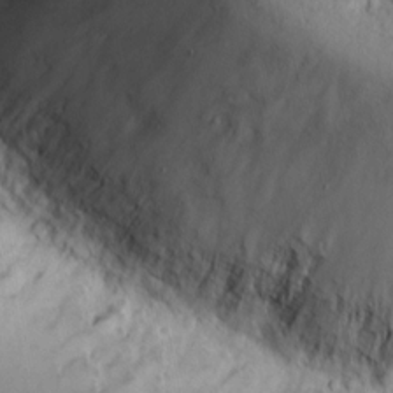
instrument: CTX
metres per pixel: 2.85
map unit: Nhu
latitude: 13.8017
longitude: -73.2915
